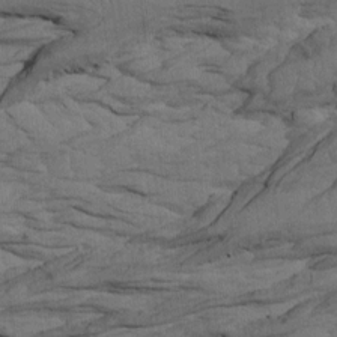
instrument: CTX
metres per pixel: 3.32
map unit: Htu
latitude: -3.5399
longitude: 152.3684
